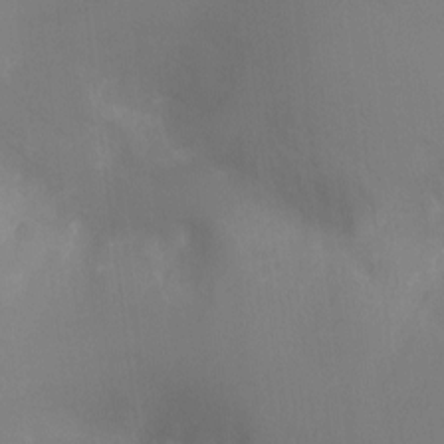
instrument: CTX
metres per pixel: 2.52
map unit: Ht
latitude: -8.9164
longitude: -24.2900
